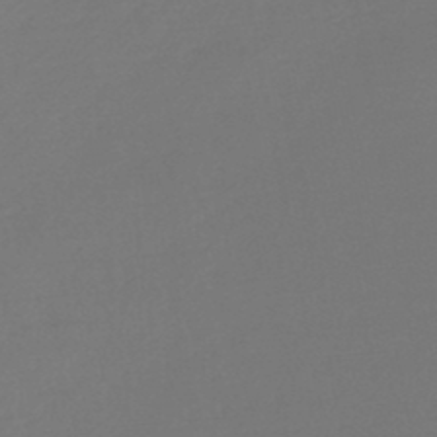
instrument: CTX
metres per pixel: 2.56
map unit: lHb
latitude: -46.4440
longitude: 66.1039
